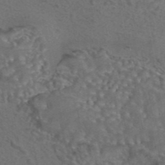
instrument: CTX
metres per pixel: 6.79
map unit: eAb
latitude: 43.4238
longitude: 105.0675
